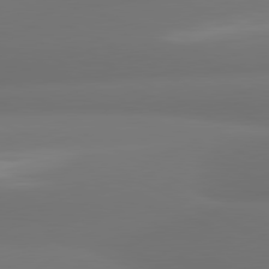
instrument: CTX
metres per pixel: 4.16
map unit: lApd
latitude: 80.7057
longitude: -164.1767
